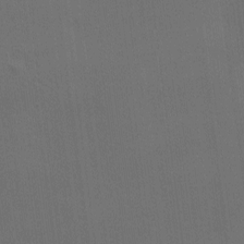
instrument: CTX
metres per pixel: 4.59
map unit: Ave
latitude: -6.8786
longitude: -122.3467
